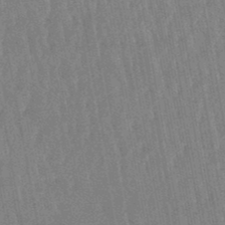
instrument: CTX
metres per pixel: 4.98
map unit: lHb
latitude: -48.3307
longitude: 71.5777
